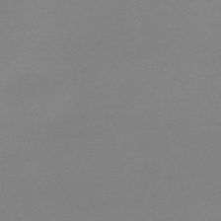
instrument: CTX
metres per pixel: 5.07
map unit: lHb
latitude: -44.5952
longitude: 63.6910
